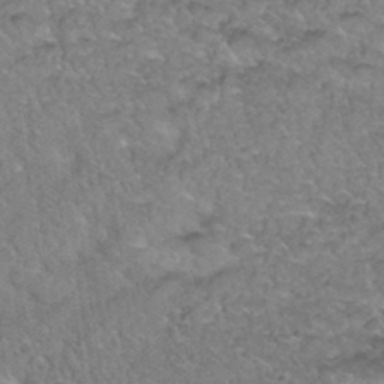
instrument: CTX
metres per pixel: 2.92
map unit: Hto
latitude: 35.5938
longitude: -48.3845
